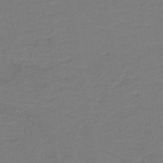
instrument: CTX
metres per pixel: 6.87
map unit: lHb
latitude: -42.6518
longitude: 53.0675
